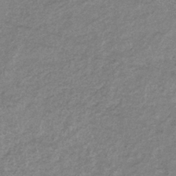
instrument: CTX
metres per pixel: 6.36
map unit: eHb
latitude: -37.3698
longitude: 76.2928
